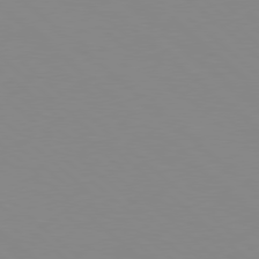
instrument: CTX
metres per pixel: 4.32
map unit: Hpe
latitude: 78.4601
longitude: -165.2726
